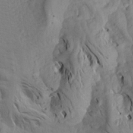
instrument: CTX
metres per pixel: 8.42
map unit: Aa
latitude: 18.1389
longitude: -144.6301
